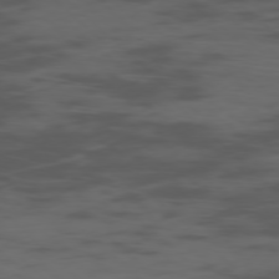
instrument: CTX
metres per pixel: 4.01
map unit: Ap
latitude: -76.8408
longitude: -67.7827
